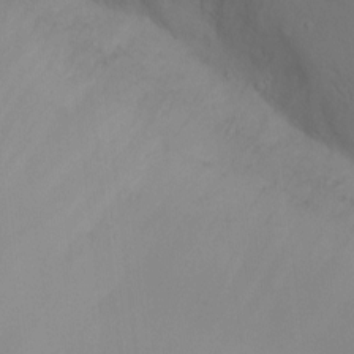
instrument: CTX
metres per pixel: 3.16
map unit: Ht
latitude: -8.1039
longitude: -30.4790
